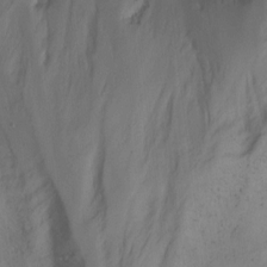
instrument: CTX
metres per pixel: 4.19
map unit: Hto
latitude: -7.2943
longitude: -50.4034
